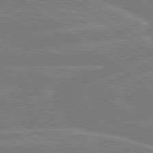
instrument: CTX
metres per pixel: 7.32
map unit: Hpe
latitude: 78.9136
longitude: -129.7072
